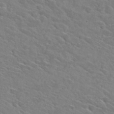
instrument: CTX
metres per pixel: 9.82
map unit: Hto
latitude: 29.8583
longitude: -46.9892
